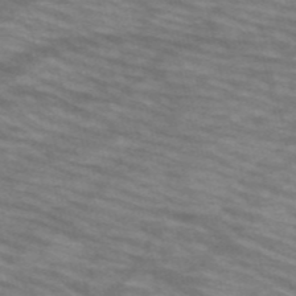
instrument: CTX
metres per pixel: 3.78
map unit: HNb
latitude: -53.8422
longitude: -44.8758
